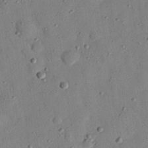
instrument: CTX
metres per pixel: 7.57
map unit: eHh
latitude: 26.9136
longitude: -76.1011
